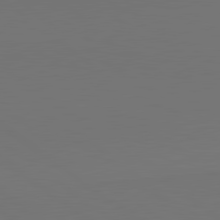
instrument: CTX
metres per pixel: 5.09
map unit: lApd
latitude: 80.9703
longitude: 154.2173
